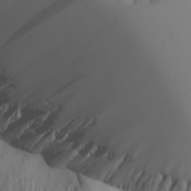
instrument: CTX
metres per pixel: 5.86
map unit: Aa
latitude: 21.8773
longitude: -145.9717
